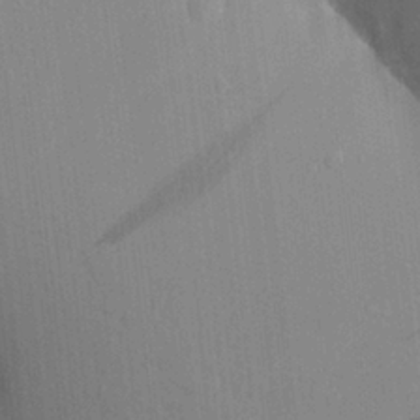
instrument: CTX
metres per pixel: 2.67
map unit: Aa
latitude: 18.7813
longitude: -149.4993
